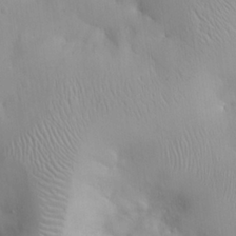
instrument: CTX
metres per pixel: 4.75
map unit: eHh
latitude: 25.0458
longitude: -64.8191
